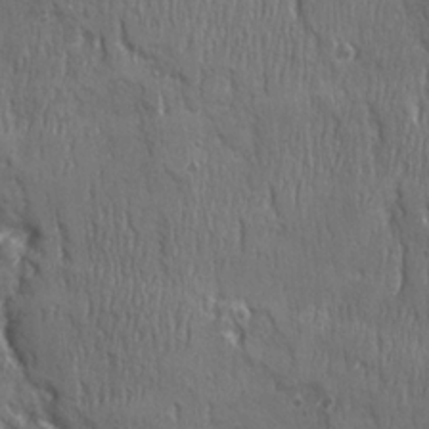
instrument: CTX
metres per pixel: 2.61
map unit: Ave
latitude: 22.2711
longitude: -134.4790
